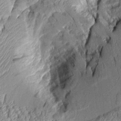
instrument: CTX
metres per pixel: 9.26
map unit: Aa
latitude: 9.3104
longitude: -128.4790
